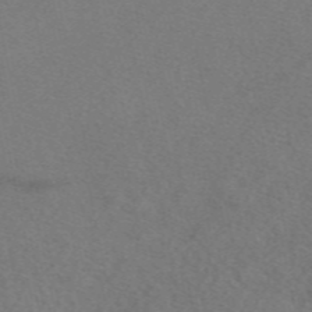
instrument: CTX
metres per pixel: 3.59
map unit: eAb
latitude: 48.9892
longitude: 107.6344
